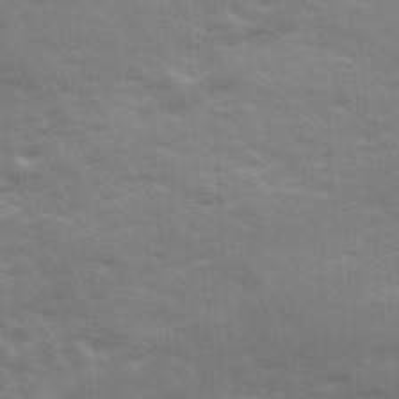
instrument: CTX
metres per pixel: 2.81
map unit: Ave
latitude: 12.3656
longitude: -102.2900
